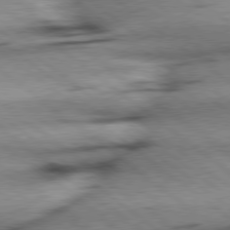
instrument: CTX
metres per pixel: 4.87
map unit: Hpe
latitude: 78.5168
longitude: -154.6301
